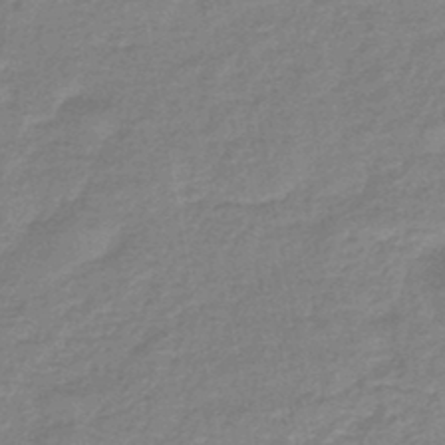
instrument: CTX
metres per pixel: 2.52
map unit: eHb
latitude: -45.1620
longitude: 82.1417
